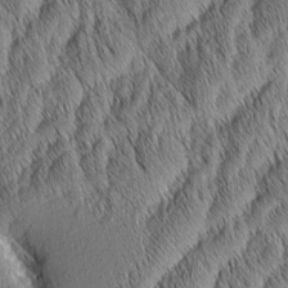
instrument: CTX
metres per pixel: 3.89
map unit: Aa
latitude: 6.4223
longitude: -130.2145
